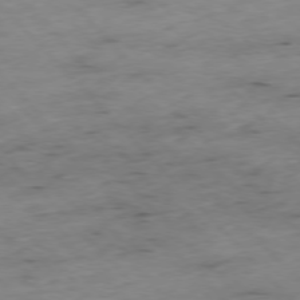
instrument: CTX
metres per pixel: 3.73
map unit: Hpe
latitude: -77.1998
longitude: -17.4993
